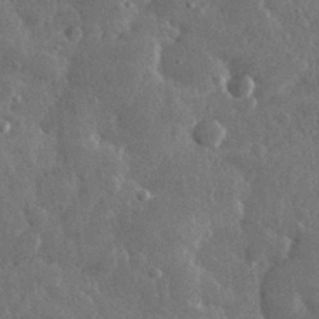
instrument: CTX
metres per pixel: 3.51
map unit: lHvf
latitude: 32.0444
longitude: -89.2348
